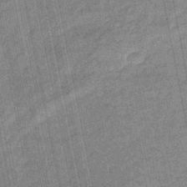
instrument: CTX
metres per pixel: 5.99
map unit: eHb
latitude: -43.9367
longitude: 87.2943
